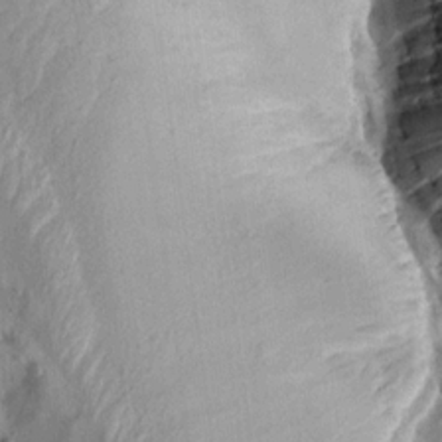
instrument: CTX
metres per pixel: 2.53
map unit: Aa
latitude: 13.9150
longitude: -144.1389
